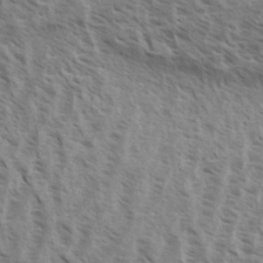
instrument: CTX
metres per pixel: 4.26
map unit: eHh
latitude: 33.7072
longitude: -140.4601
